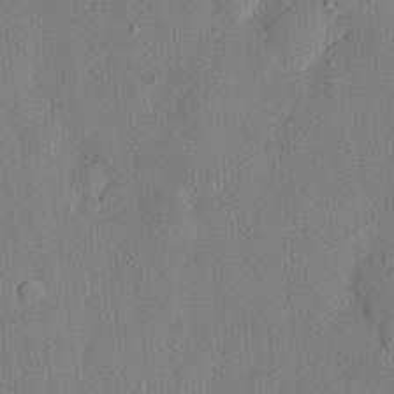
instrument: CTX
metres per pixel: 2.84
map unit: eHh
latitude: 4.9136
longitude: -72.5924
